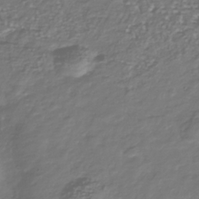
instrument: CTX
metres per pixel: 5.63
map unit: Nhu
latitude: -39.7289
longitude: -81.5560
